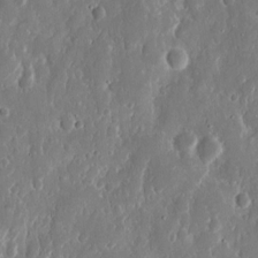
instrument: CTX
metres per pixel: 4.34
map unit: eHh
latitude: 12.7435
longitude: -72.2334
